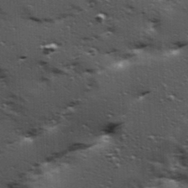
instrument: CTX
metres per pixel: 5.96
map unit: Hve
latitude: 24.4034
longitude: -96.3845
